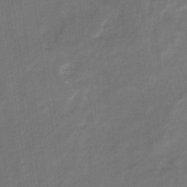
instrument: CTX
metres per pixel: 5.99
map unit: eHb
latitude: -33.4455
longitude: 73.3132
